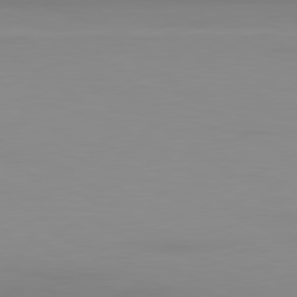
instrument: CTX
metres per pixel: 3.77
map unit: lApd
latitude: 79.8017
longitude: 158.0094
